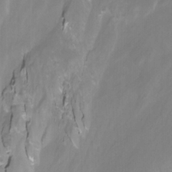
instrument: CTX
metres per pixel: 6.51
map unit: Nhu
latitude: -9.9556
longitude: -75.5749
